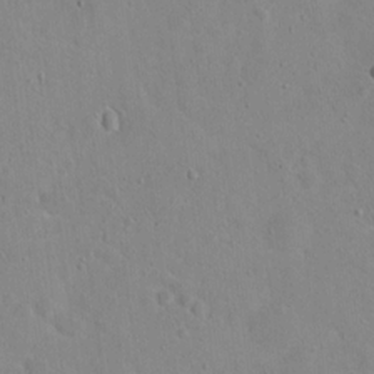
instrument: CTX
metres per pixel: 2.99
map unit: Hto
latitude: 17.0270
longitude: -39.4237
